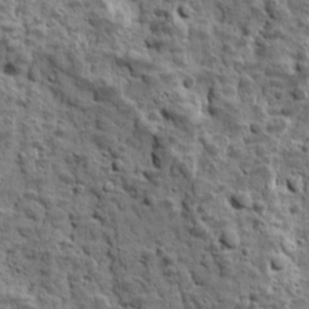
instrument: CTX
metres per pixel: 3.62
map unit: Ave
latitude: 16.6868
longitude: -134.4601
